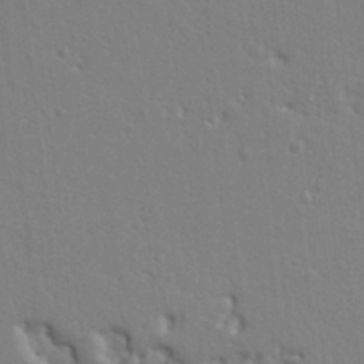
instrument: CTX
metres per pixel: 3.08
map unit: Ht
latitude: 9.2915
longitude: -76.9702
